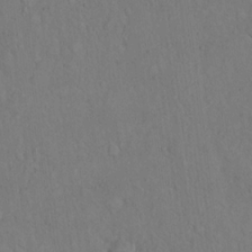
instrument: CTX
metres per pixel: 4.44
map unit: eHh
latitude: 17.6883
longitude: -63.6505
